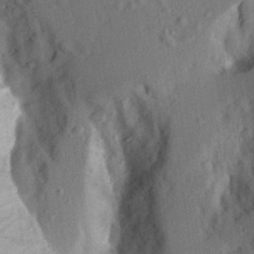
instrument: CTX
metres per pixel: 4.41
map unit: Aa
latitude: 29.2537
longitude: -146.1200
